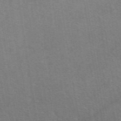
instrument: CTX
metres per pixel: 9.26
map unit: eAb
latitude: 49.3671
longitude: 115.0108
